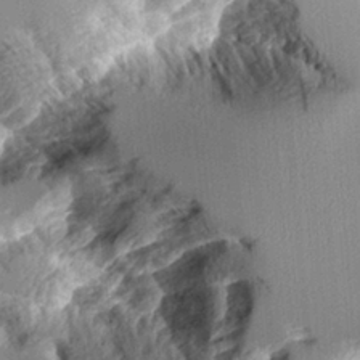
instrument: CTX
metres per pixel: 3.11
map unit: Aa
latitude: 11.5371
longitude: -126.2334
